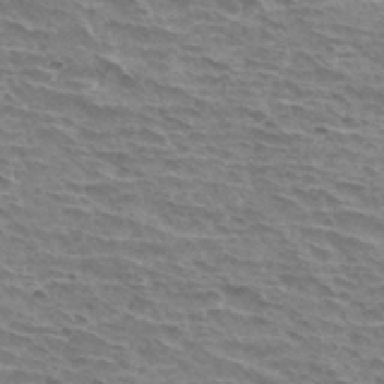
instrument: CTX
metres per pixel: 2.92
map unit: Hto
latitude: 34.0822
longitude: -43.2915
